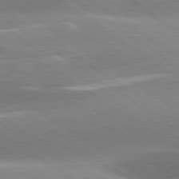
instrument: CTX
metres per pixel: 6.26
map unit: lApd
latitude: 81.2915
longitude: -158.2523
